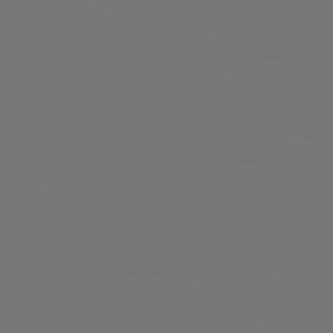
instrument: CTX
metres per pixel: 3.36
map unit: Hpe
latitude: 77.0836
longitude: -134.1577
